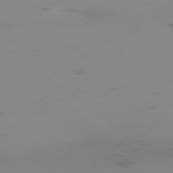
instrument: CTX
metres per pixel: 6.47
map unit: Ap
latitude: -78.0472
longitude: -65.9150
